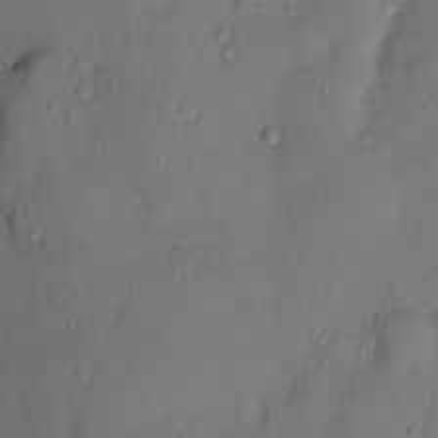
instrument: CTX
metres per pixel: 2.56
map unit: Nve
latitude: -8.4818
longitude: 173.7855
